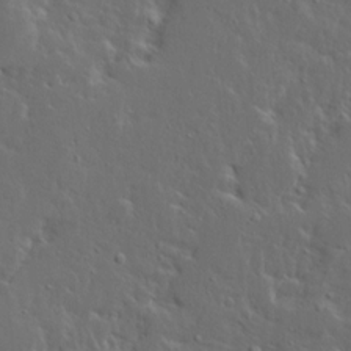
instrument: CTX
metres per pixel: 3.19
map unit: Ave
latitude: 14.4790
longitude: -137.7450
